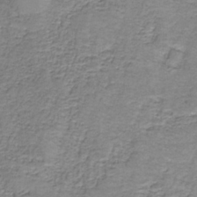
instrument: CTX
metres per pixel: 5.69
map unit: eAb
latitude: -37.0297
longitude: 52.8408
